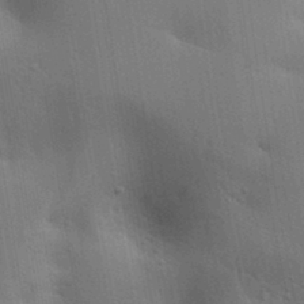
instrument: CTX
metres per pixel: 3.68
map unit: lAa
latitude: 20.3279
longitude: -138.8002
